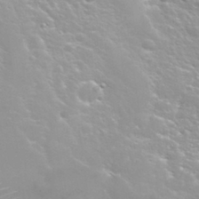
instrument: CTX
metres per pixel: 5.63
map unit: Nhu
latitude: 31.6505
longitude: -50.8380
